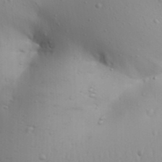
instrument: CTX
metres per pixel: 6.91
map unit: Aa
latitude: 29.7260
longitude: -146.0444
